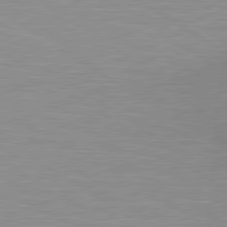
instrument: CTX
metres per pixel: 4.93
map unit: lApd
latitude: 80.4034
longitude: 131.6911
